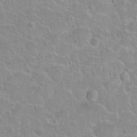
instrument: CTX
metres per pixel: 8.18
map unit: Nhu
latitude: 17.3860
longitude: -32.2900
